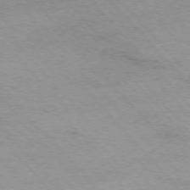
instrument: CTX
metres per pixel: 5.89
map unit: Ap
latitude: -75.9556
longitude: -87.8772
